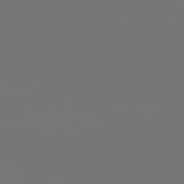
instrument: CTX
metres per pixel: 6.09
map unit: lApd
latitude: 81.8016
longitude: -154.2522
